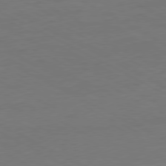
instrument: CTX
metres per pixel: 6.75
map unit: Ap
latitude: -77.5588
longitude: -74.3656
